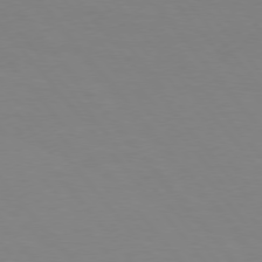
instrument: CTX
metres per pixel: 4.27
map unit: Hpe
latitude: 75.5371
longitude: -141.4615
